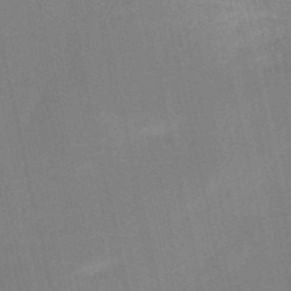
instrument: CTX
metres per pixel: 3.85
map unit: HNb
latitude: -52.5195
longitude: -47.2726
